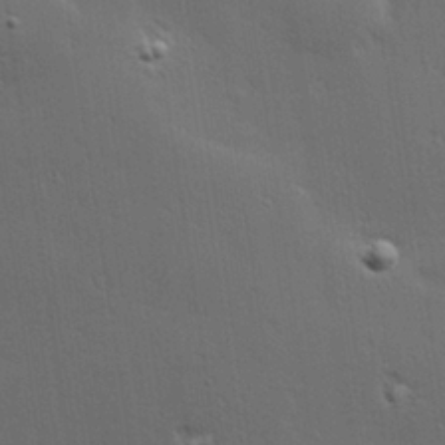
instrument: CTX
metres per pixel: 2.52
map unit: Hve
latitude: 27.4049
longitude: -94.3090
